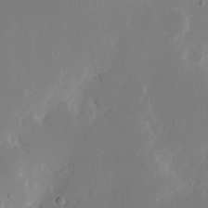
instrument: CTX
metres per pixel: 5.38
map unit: eHh
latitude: 11.6127
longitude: -68.0255
